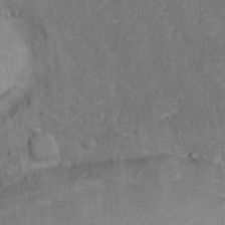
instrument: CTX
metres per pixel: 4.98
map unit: Nhu
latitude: 15.9339
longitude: -30.9703
